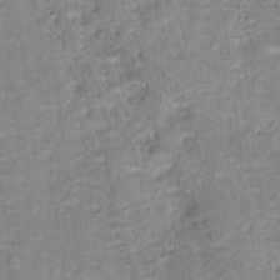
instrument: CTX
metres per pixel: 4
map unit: Hto
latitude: 16.0822
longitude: -37.1403
